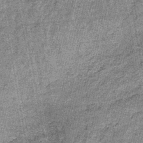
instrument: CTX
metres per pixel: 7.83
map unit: lHb
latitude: -38.6140
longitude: 64.8219
